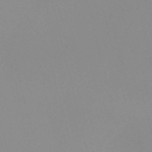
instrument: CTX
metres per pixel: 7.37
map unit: Nve
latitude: -57.4832
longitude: 60.0094
